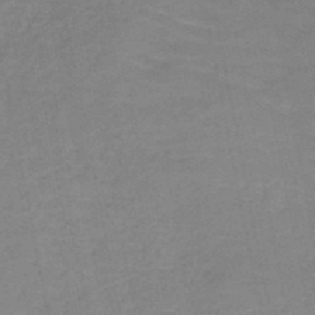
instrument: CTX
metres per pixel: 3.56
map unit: HNb
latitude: -49.8045
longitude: -48.3845
